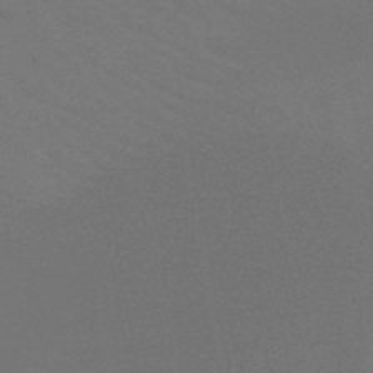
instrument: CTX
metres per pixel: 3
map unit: HNb
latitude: -48.5952
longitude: -49.8583
